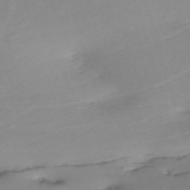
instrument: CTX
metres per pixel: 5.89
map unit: eHh
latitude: -61.3321
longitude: 52.7841
